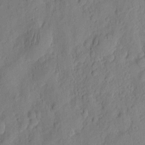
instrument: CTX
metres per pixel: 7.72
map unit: eHh
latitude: 7.5182
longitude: -75.0647
